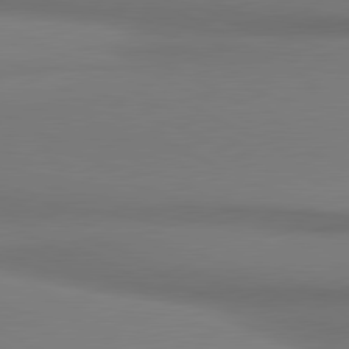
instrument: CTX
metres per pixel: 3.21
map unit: lApd
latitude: 81.1781
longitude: 174.1227
